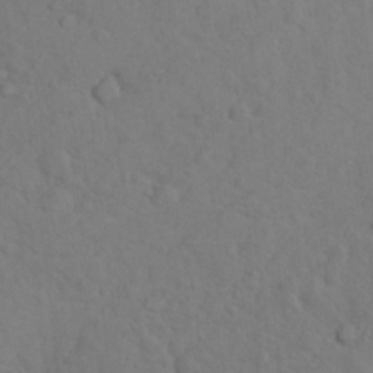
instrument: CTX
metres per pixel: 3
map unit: Nhu
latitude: 10.8191
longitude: -26.3656
